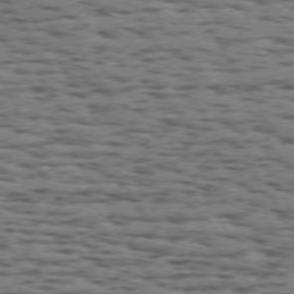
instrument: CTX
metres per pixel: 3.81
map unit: Hpe
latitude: 72.4034
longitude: -122.6113
